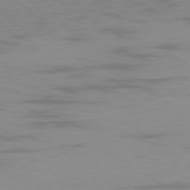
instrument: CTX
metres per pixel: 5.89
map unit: Ap
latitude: -78.5573
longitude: -69.2915
